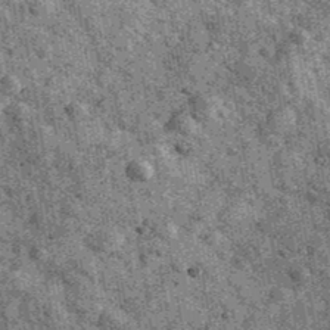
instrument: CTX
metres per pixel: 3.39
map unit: Ave
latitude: 40.3089
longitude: -107.3293
